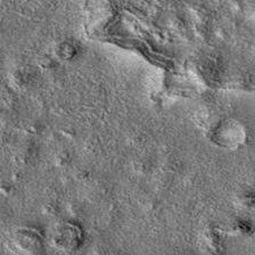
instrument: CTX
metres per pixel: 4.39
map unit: eAb
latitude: 36.1767
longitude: 111.0864
